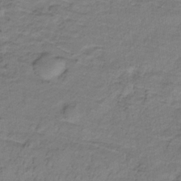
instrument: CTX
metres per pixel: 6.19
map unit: lHb
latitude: -32.5007
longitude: 65.7289
